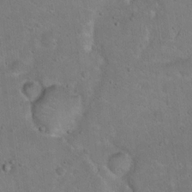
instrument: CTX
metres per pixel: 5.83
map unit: Hto
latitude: 15.6883
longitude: -37.4616
